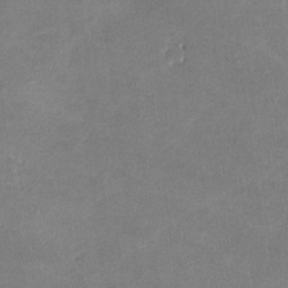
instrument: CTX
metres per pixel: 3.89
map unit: lHvf
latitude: -11.4643
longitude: -102.9513
